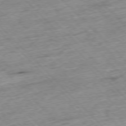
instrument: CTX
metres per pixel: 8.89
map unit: Hpe
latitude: -77.1242
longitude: -15.8584
